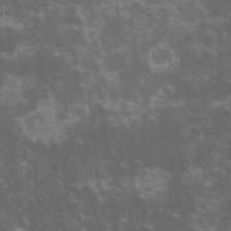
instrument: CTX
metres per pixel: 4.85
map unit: lHvf
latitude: -13.8800
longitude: -102.6301
